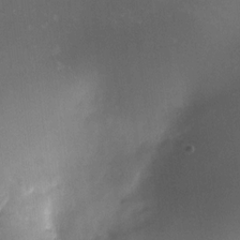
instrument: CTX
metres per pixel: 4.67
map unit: HNhu
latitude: 8.4979
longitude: 8.8219
